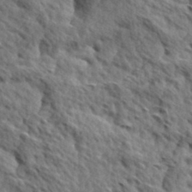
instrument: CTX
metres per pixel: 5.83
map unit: Hve
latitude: 31.5749
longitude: 149.2754
